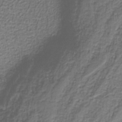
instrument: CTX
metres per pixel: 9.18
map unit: eAb
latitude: -38.8219
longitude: 52.8219
